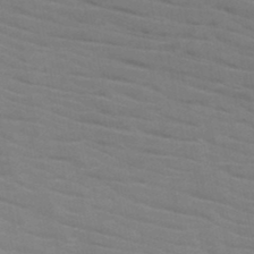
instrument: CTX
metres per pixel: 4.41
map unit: HNb
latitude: -46.6140
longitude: -47.3293
